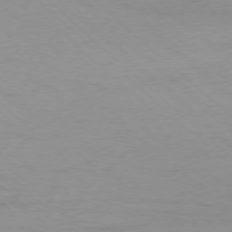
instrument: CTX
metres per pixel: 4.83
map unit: Ap
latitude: -77.4643
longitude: -91.3860
